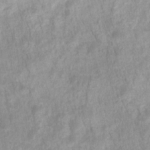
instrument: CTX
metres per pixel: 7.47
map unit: HNhu
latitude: -27.6343
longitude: 73.0675
